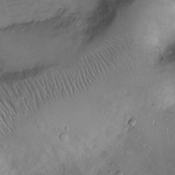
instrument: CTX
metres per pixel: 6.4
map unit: Ht
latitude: -2.9541
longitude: -13.3860
